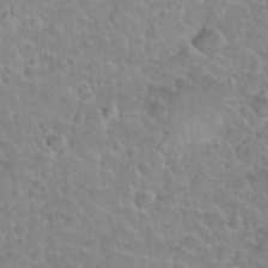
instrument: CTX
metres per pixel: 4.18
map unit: Nhu
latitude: 27.6883
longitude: -52.8380
